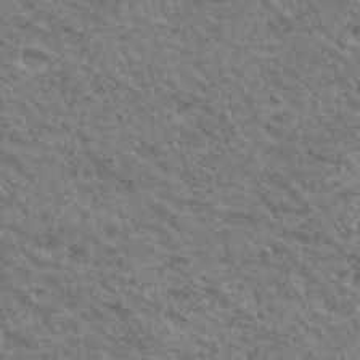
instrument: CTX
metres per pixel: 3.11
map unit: Hto
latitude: 33.1025
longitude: -48.8758
